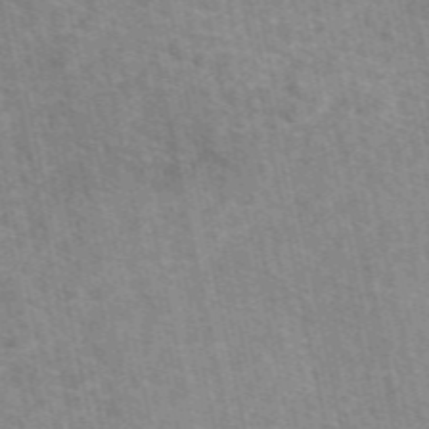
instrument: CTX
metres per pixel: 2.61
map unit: eAb
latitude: 50.4412
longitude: 111.9556
